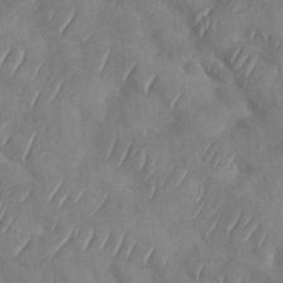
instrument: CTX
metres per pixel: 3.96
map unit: Nhu
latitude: -30.0472
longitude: -59.6505
